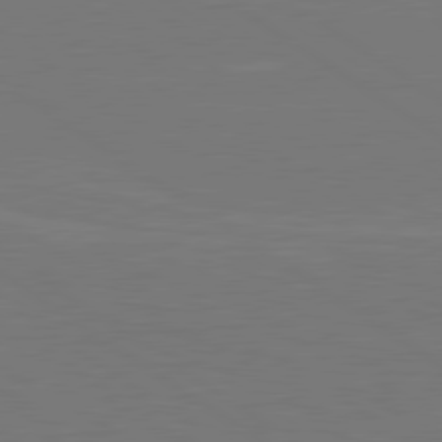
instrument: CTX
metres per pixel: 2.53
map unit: lApd
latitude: 79.7639
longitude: 163.1431
